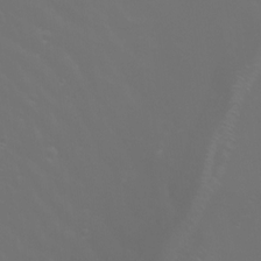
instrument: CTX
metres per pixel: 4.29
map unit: Aa
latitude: -6.8408
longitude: -72.6869
